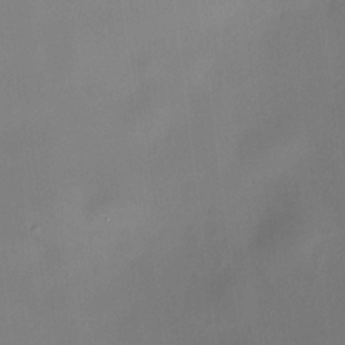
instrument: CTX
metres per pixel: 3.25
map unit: HNhu
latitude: 8.7624
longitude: 10.0283
